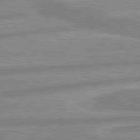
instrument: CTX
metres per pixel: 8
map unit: lApd
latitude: 80.1389
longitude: -166.4223
